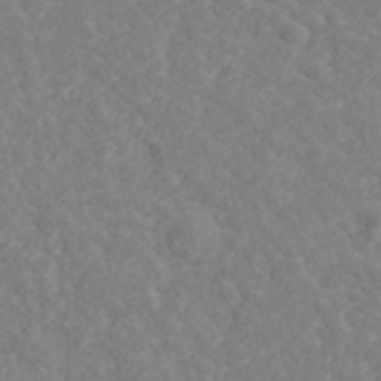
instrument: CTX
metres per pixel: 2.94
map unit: ANa
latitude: 41.6504
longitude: 29.0675
